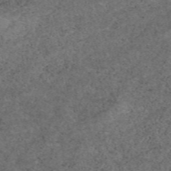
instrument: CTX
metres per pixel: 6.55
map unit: eAb
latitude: 49.7261
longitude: 108.5385
